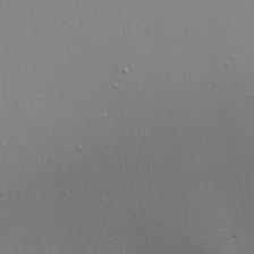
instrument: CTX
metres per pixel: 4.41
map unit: Aa
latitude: 18.5923
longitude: -141.6693
